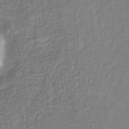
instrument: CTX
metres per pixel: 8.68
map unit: eHb
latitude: -32.1417
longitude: 74.4818
